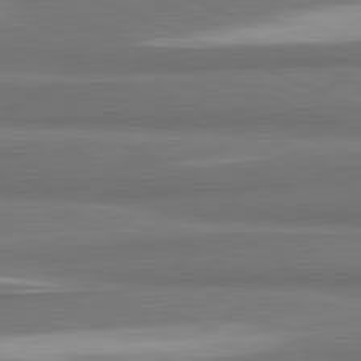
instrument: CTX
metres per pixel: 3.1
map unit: lApd
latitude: 81.8583
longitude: 174.7463
